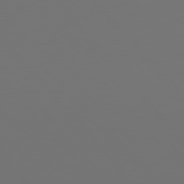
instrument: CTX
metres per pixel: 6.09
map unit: Hpe
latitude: 77.0836
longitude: -165.9150
